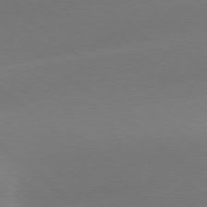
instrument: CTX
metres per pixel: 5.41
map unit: lApd
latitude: 78.4223
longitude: -51.3292
